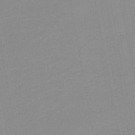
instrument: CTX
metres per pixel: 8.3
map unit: HNb
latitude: -50.9920
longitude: -51.3292
